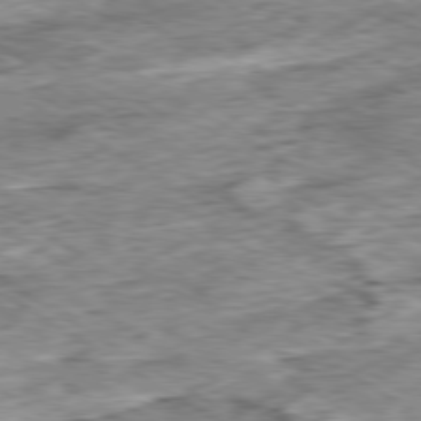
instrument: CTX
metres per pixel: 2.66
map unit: Ap
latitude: -79.9367
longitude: -84.5546
